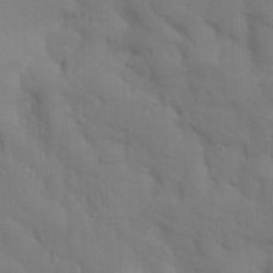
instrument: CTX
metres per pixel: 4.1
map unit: Nhu
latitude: 21.6883
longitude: -73.4994
